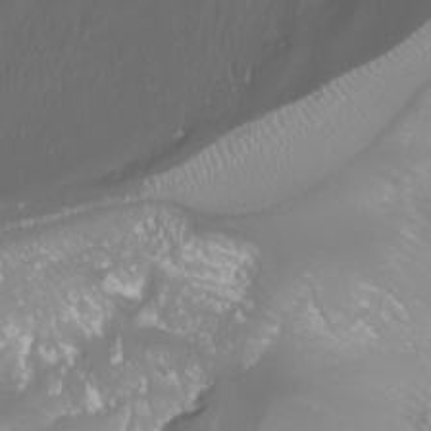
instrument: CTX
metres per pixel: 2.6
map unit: Aa
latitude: -10.7085
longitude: -68.5545
